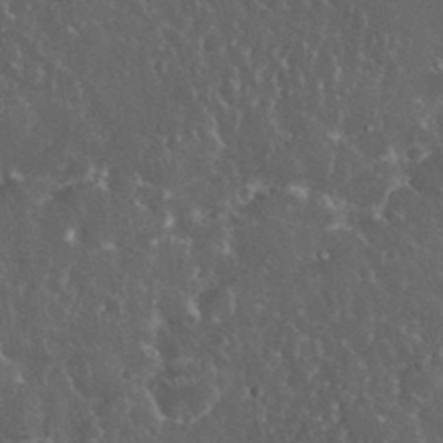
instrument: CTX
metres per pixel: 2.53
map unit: eHh
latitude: 33.6127
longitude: -62.4412
